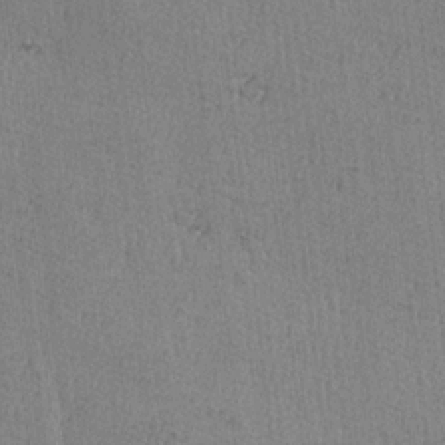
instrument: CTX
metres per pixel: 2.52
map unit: lAvf
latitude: -6.1983
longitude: -114.4034
